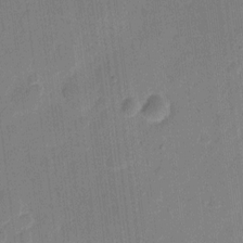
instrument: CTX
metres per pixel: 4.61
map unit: eHh
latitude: 10.3090
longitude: -66.6868
